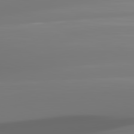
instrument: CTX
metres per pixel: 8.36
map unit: lApd
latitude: 82.3845
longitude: -145.4048
